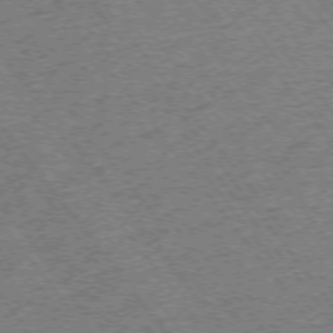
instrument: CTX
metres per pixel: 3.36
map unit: Ap
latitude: -75.5022
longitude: -87.7449
